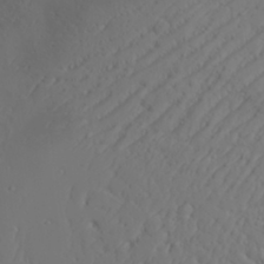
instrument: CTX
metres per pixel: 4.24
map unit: Aa
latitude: 31.1215
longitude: -132.6491
